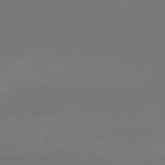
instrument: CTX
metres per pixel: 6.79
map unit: Hpe
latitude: 77.6316
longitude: -135.5749
